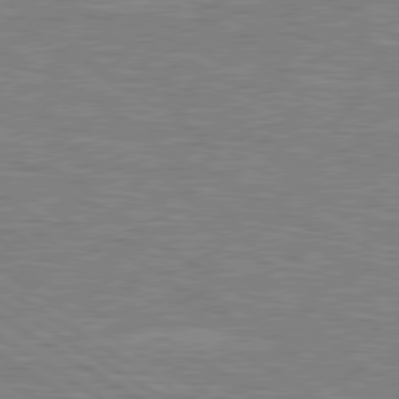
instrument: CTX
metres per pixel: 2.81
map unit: lApd
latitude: 79.4994
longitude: -123.7450
